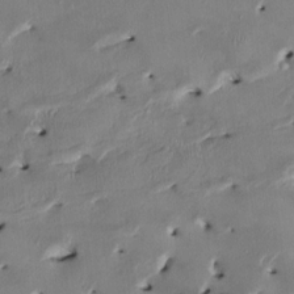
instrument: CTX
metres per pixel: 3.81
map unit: HNhu
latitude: 2.1011
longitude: -5.4426
